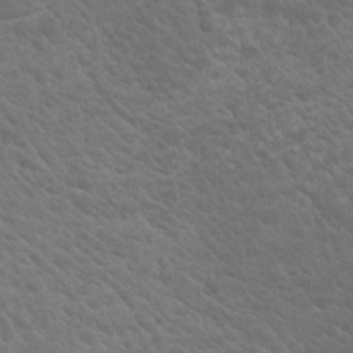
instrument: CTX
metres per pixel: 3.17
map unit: Nhu
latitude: 17.3671
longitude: -33.2348
